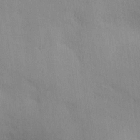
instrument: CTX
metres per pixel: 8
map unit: lAvf
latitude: 8.5168
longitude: 167.4643
